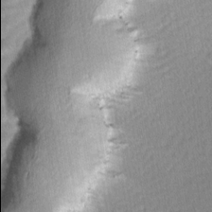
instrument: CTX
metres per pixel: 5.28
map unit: Ave
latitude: -1.0487
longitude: -113.9906
